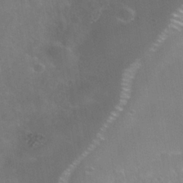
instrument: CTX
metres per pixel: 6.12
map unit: Nhe
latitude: -38.9353
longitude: -118.0255
